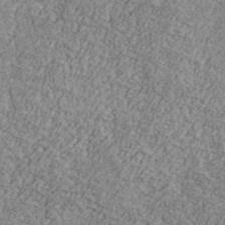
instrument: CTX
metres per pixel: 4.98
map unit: Ave
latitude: 40.9513
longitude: -111.1592
